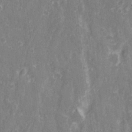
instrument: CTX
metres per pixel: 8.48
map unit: Ave
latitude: 21.2726
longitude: -133.8961
